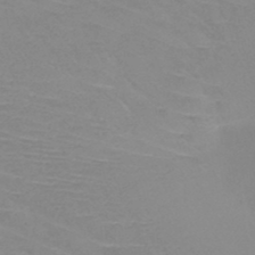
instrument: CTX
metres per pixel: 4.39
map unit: HNb
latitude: -45.5588
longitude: -42.1767
